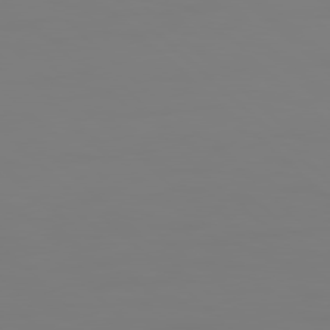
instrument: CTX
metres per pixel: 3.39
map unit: Hpe
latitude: 78.6113
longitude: 179.0108
